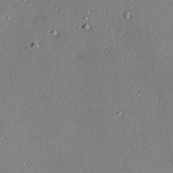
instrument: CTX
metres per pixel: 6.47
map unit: Hve
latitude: 25.5560
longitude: -90.9325
